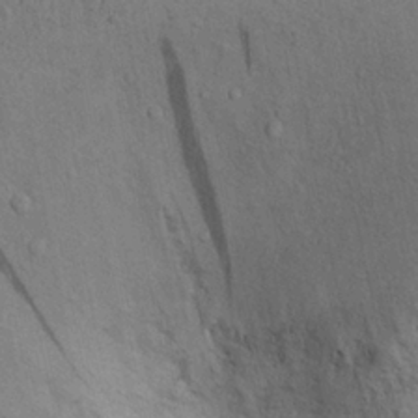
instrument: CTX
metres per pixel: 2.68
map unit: eHh
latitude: 24.1577
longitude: -71.8583
